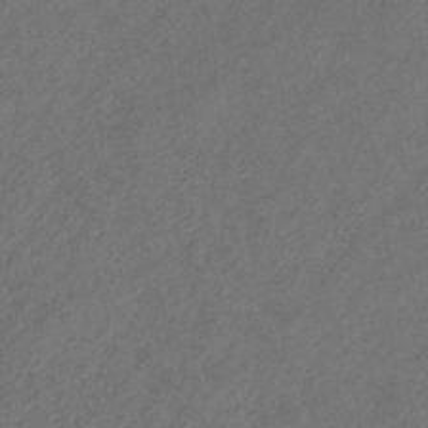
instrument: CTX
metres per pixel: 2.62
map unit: eHb
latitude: -30.8975
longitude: 70.6141
